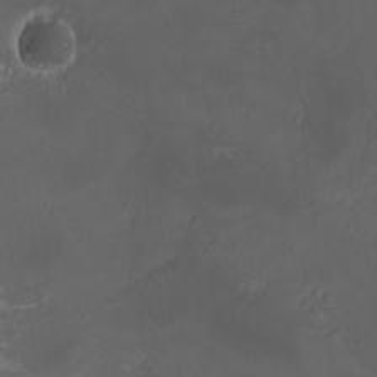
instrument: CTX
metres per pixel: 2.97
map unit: HNhu
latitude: 8.0444
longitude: 11.0298
